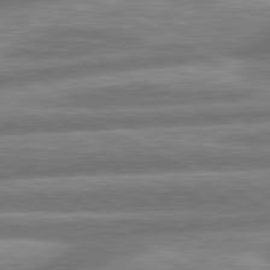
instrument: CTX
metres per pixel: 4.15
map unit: lApd
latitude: 80.7435
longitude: -166.8947
